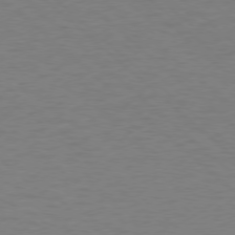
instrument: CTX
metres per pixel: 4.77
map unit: Ap
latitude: -78.1416
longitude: -68.2145
